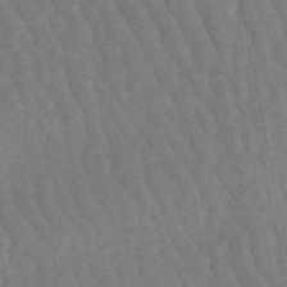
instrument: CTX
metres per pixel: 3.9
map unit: lHb
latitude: -47.4454
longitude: 77.1809
